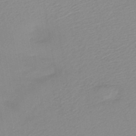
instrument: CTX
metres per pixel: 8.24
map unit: HNb
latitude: -44.8975
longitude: -42.8191
